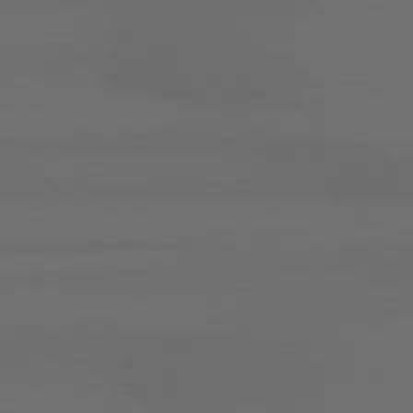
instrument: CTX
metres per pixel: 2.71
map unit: Hpe
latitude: 78.5924
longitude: -133.4804
